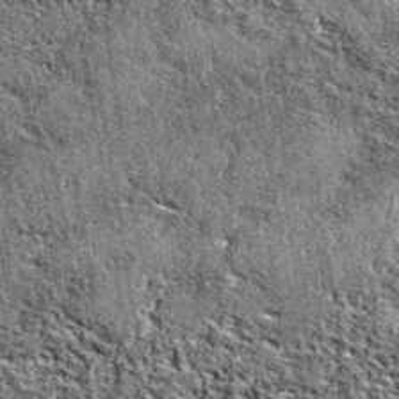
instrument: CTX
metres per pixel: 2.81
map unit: eAb
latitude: 38.4979
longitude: 105.7477
